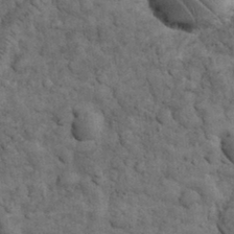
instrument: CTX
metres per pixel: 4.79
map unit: eHh
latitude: 33.0647
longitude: -67.7449
